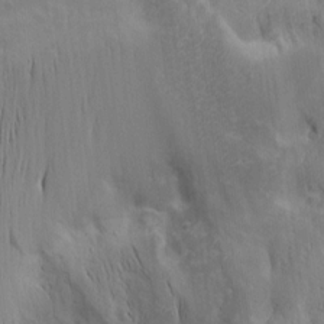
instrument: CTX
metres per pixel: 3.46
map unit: Nhu
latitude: -5.1809
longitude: -152.3090
